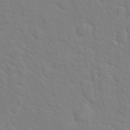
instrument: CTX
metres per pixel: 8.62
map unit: Nhu
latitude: 17.4426
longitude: -33.7450
